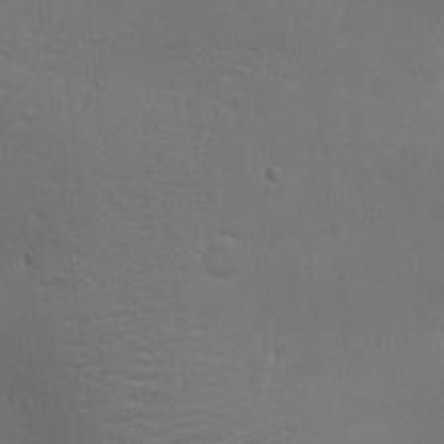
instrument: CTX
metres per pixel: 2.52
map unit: eHh
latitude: 2.5168
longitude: -78.5924
